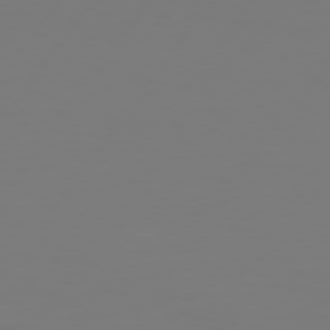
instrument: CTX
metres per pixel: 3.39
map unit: Hpe
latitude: 74.1389
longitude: -129.6316
